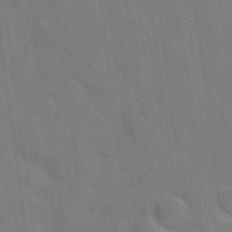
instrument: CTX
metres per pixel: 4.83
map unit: Hto
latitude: 20.7247
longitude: -54.2522
